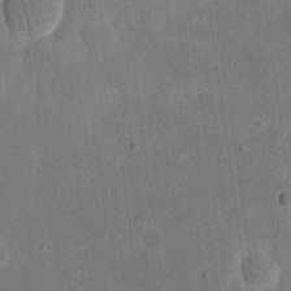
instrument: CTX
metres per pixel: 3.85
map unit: eHh
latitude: 20.0822
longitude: -70.1389
